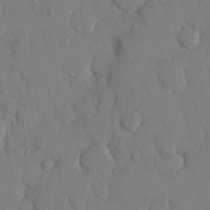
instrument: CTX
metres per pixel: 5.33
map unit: eHh
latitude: 13.9528
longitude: -69.7450
